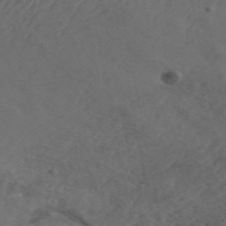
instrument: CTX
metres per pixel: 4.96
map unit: ANa
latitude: 49.5938
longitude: -72.8380
